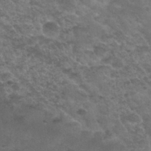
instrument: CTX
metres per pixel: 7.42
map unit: Nhu
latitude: 29.4993
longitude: -50.1577
